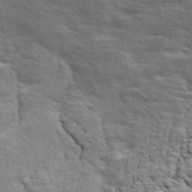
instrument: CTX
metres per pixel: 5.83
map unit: ANa
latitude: 45.1781
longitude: -84.6302
